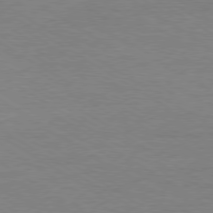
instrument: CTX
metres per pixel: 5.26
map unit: Ap
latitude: -80.0472
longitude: -87.7638
